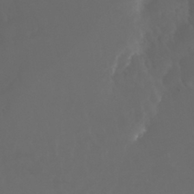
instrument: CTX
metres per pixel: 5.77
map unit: Nhu
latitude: 28.8758
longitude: -57.3859
